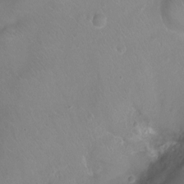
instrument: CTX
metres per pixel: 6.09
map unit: Ht
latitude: -7.1620
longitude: -19.4426
